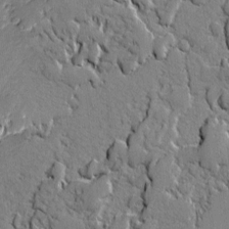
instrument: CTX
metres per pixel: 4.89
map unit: lAvf
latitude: -1.1243
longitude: -109.0458
